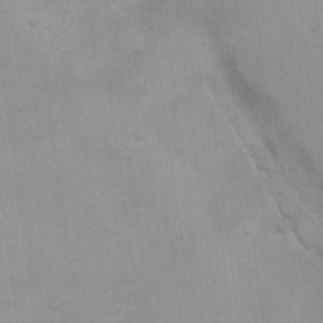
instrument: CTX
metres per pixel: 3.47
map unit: eHh
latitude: 19.8205
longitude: -60.0633
